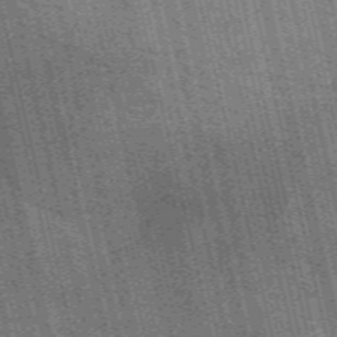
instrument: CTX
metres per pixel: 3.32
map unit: eAb
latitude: 51.2537
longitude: 110.1227
